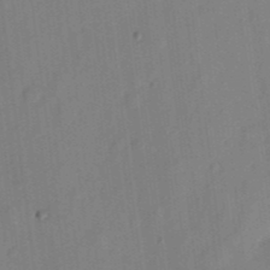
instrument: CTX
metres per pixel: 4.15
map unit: eHh
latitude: 4.4790
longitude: -73.7072
